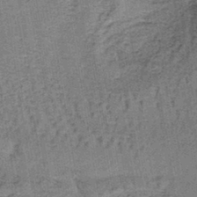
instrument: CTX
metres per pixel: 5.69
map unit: lHb
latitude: -40.5574
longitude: 57.7855
